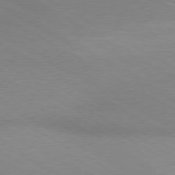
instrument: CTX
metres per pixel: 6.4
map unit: lApd
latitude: 80.4223
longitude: 127.8989
